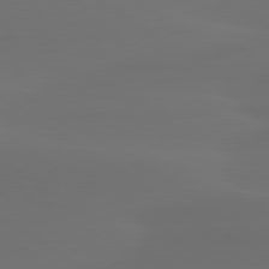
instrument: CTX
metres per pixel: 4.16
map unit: lApd
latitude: 80.2333
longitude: -84.5735
